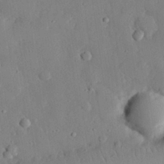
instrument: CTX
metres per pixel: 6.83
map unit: eHh
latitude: 28.3278
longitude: -78.0822
